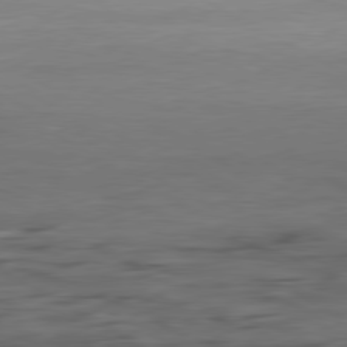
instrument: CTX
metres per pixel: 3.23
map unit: Ap
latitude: -81.1242
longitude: -96.6679
